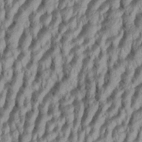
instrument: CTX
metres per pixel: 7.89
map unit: Aa
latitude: 34.2522
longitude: -137.1781
